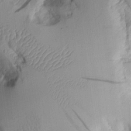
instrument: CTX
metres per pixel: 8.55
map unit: Aa
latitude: 9.6694
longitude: -127.1025
